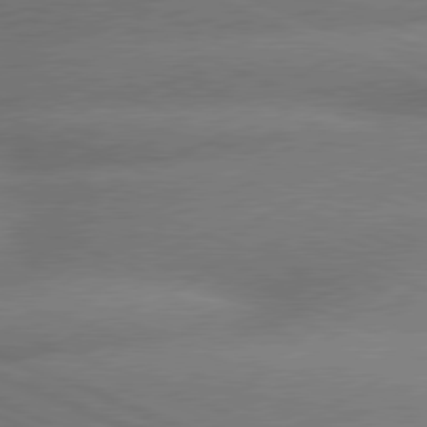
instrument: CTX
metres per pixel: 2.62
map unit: lApd
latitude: 79.7261
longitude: -166.5168
